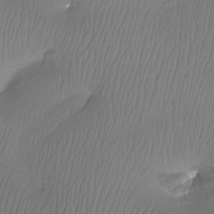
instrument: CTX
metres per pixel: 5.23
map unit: Aa
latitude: -12.4629
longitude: -68.2145
